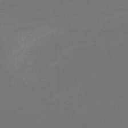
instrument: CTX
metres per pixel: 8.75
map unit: HNb
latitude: -50.6329
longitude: -44.0444
